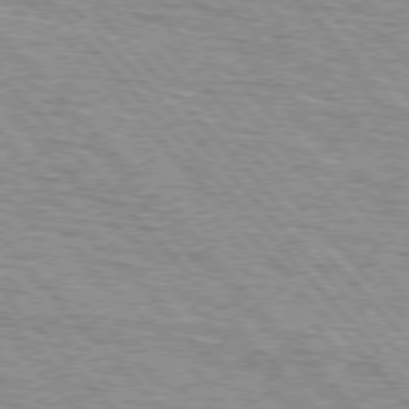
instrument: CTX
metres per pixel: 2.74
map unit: lApd
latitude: 75.8583
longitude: -83.1970
